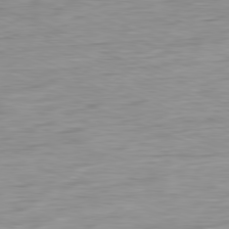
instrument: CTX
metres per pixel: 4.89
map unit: Ap
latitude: -80.8408
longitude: -90.4790
